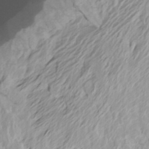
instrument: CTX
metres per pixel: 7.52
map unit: Htu
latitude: -3.9367
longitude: -71.9906
